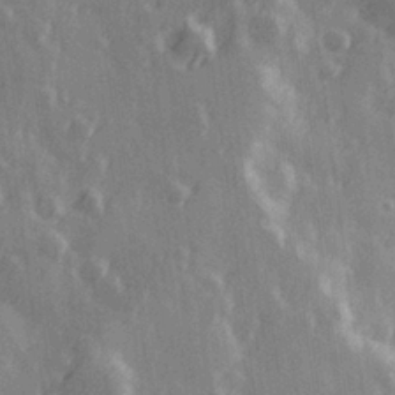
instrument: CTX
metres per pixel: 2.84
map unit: Hve
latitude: 26.4223
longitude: 146.9919
